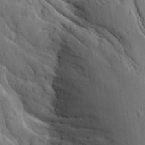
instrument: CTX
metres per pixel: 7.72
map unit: Ave
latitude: 14.5357
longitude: -130.4412
